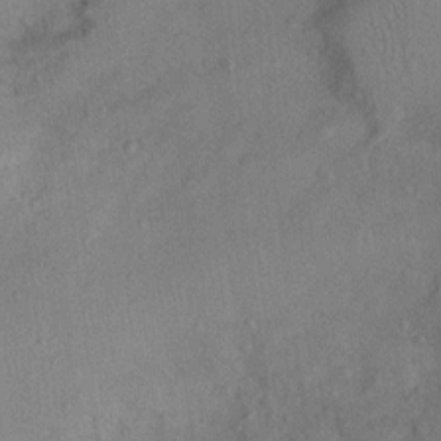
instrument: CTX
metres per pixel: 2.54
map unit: Ht
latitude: 12.9514
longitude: -39.2348
